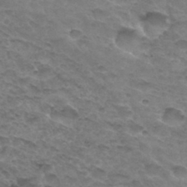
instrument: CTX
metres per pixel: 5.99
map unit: Hto
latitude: 32.8569
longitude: -46.5546
